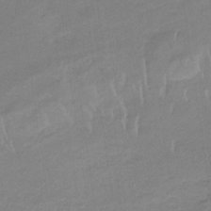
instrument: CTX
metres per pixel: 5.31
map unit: eHb
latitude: -33.9367
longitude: 68.2928
